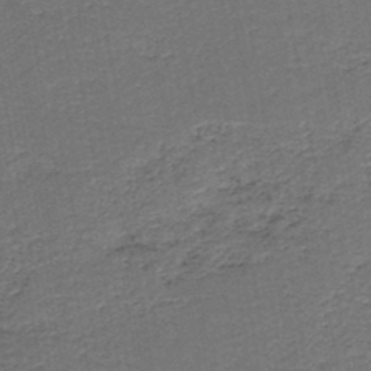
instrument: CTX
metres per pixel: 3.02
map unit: HNb
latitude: -43.1809
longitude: 51.1998
